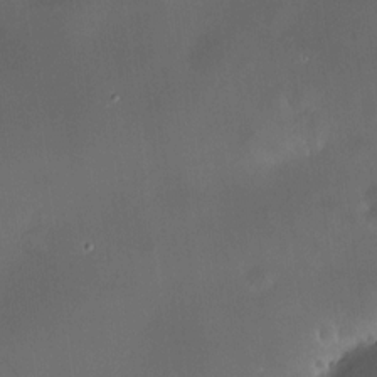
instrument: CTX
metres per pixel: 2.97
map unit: HNhu
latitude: 10.3845
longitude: 9.7289
